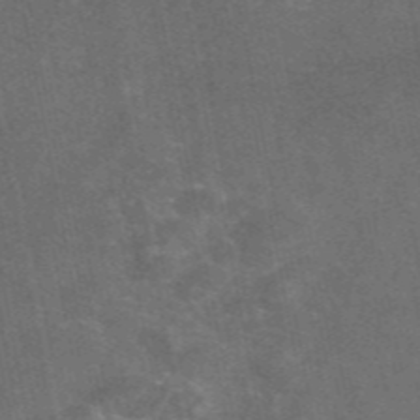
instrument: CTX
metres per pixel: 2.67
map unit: eAb
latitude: 46.7436
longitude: 119.3132
